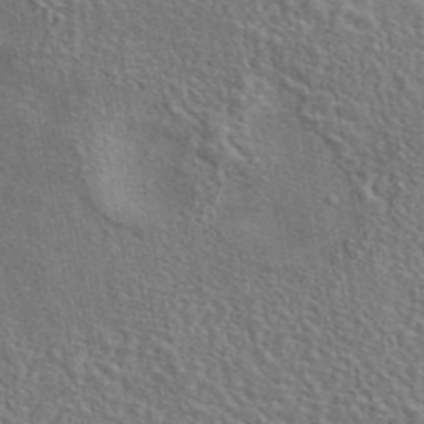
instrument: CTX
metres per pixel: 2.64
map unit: eAb
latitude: 43.7828
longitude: 113.8800
